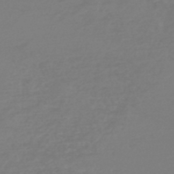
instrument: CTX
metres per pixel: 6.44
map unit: lHb
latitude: -45.2565
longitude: 71.1431
